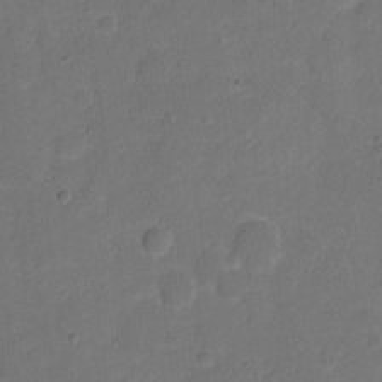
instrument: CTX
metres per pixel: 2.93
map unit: Hto
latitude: 5.3293
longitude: -61.3481
